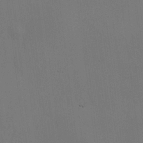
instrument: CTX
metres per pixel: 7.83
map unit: HNhu
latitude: 10.4979
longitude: 23.0865
